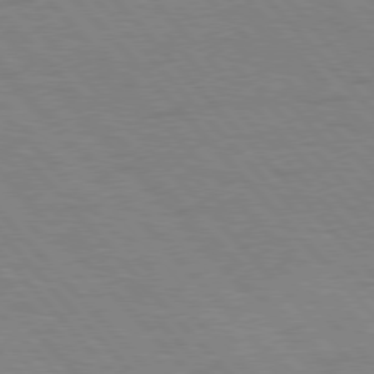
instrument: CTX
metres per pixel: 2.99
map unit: Hpe
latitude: 76.9702
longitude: -153.7639
